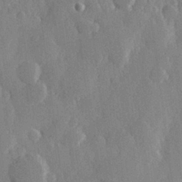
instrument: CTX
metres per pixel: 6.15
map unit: Hve
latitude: 26.5357
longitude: 150.0661
